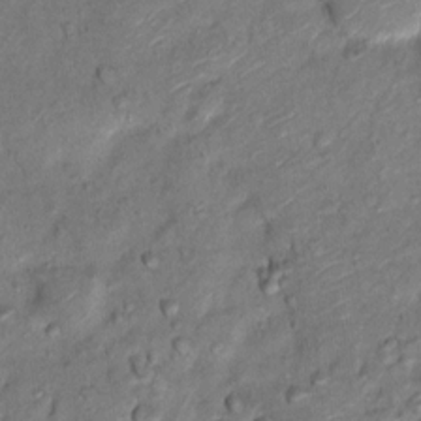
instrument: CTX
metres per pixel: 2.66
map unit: Hto
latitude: 12.0633
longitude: -36.8569
